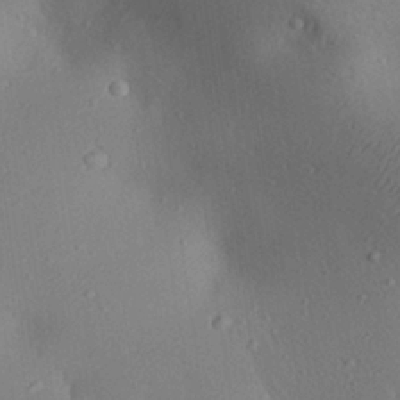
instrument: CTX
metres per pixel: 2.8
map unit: Aa
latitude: 26.7624
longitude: -142.8758
